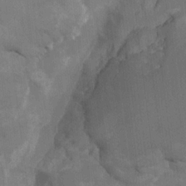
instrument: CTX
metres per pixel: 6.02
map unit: HNhu
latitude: -24.1228
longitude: 50.4251
